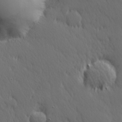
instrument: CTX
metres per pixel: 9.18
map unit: Hve
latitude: 26.1200
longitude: 145.3132
